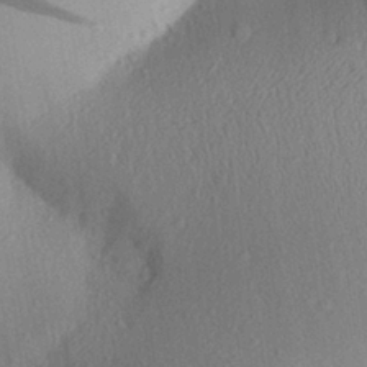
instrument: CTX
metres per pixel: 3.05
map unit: Aa
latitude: 28.8569
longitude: -144.0633
